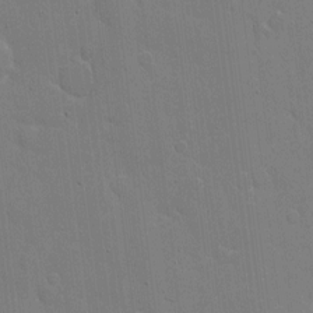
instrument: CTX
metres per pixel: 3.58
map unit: eHh
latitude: 6.4601
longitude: -67.3292
